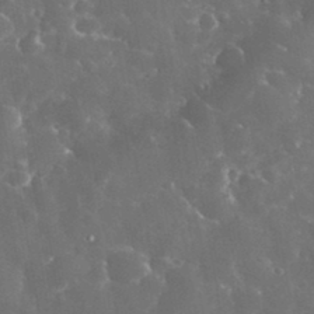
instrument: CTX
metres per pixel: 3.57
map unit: eHh
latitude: 33.1214
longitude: -62.3656
